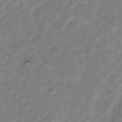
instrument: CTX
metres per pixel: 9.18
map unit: Nhu
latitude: -39.2376
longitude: -80.8191
